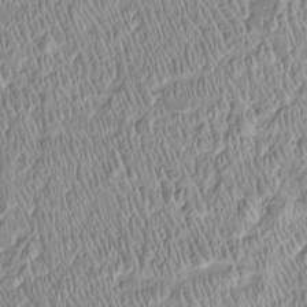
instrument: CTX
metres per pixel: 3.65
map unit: Htu
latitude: -5.5210
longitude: 157.4643
